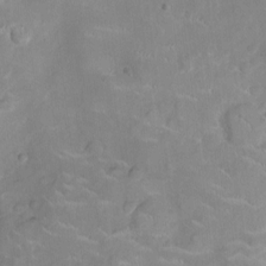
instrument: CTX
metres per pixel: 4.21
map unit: Ht
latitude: -4.8786
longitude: -14.9703
